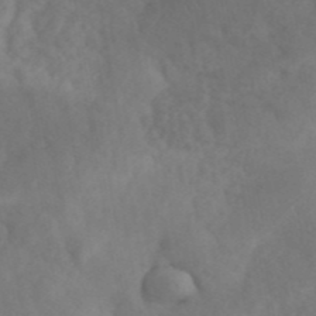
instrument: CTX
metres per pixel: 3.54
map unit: ANa
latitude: 42.5924
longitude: 52.6896
